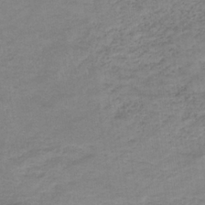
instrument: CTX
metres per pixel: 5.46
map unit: eHb
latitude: -33.5588
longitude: 68.6896
